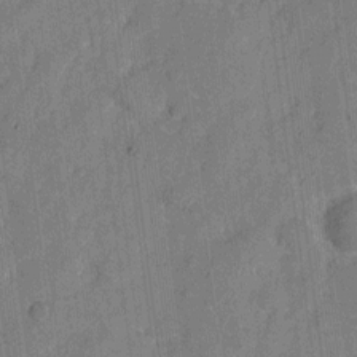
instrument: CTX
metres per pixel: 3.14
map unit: eHh
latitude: 7.8205
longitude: -66.6112
